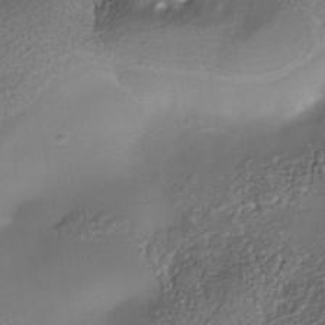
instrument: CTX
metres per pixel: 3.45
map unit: Nhe
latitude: -38.1228
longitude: -118.9891
